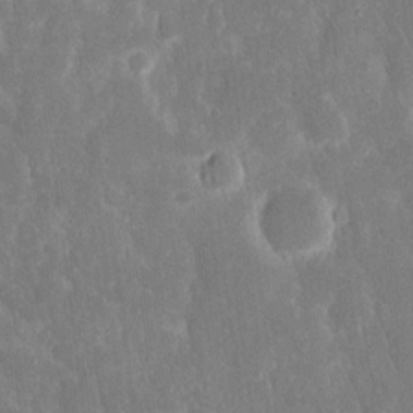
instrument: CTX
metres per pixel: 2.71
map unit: eHh
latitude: 15.8773
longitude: -72.9514
